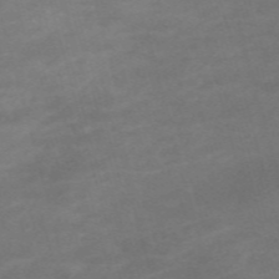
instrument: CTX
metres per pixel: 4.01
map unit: Nve
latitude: -59.3131
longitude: 59.3320
